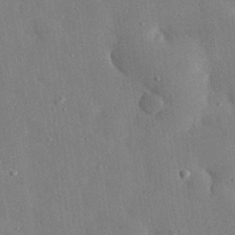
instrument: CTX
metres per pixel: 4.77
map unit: eHh
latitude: 31.0459
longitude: -76.4223
